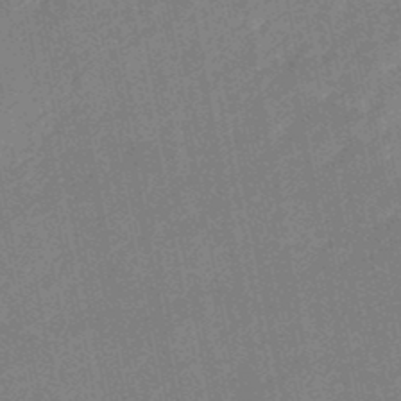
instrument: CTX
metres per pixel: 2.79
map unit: eHb
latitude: -47.1242
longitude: 86.5763
